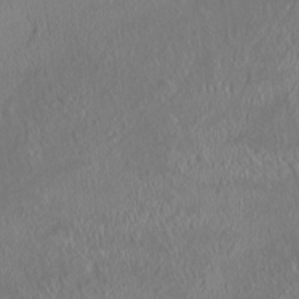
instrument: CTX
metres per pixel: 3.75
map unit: HNhu
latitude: 5.7072
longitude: 12.9164
